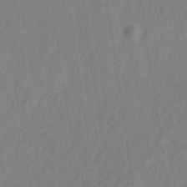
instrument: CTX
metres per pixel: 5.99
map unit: Hve
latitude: -33.2187
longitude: 92.2928
